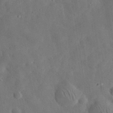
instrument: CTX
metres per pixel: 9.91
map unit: eHh
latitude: 33.0458
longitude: -76.1011
